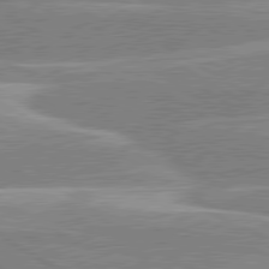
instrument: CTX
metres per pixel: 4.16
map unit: lApd
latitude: 80.1578
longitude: -131.1593
